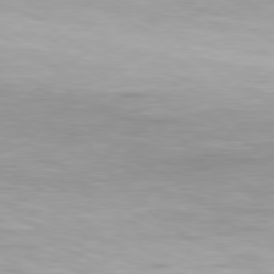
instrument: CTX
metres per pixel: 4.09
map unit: Hpe
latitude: 77.6316
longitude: -130.4790
